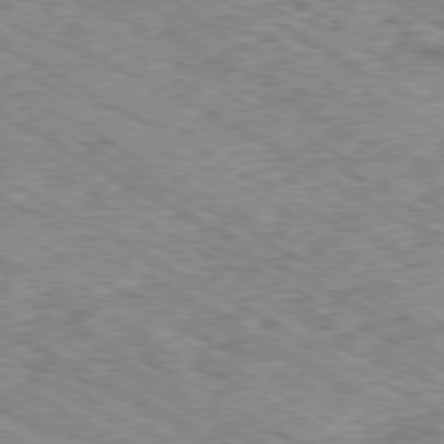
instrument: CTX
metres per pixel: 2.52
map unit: Ap
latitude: -80.3307
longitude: -48.2145
